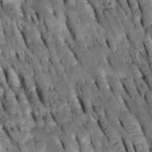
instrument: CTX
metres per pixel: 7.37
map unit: Htu
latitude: -2.4818
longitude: 150.8219
